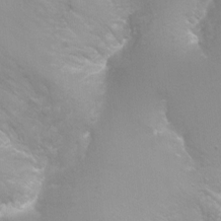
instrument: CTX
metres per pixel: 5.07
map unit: Ht
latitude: -2.9919
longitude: -25.5749
